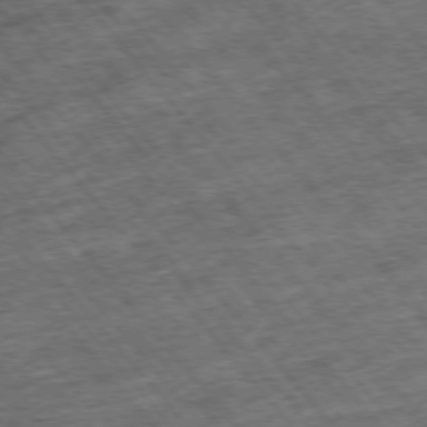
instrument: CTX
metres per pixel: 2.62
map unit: Hpe
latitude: -75.9556
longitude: -20.9892
